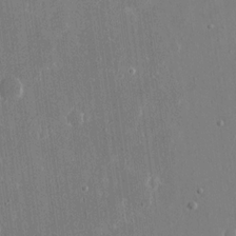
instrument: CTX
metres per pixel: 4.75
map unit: eHh
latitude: 16.2145
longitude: -71.0836
